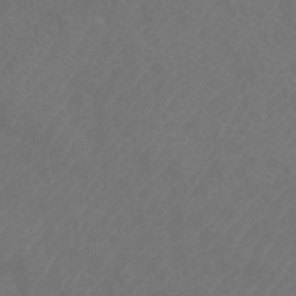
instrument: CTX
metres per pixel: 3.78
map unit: Htu
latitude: -11.5021
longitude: -71.1403
